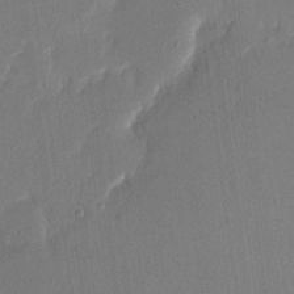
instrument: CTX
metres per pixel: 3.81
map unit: eHh
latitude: 16.5357
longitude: -70.2144
